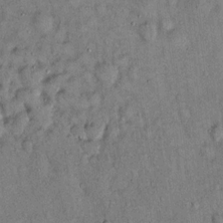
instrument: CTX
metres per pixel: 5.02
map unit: Hto
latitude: 14.1389
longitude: -59.1025
